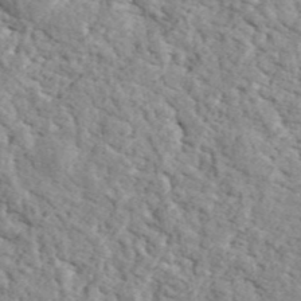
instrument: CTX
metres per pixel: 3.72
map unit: ANa
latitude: 43.7828
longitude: 46.0850
